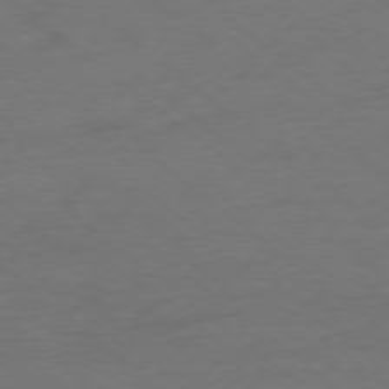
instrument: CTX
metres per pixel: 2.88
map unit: Ap
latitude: -77.6533
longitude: -76.3656
